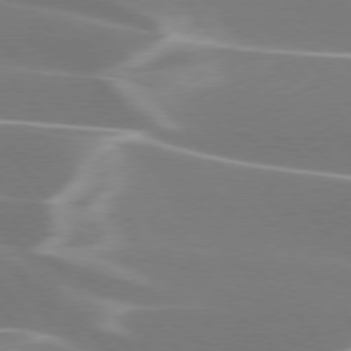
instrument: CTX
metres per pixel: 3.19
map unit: lApd
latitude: 75.7261
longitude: -63.3104
